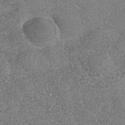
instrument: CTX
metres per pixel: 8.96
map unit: Nhe
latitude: -36.2739
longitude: -130.1011
